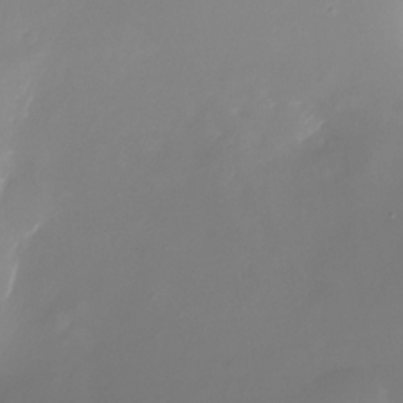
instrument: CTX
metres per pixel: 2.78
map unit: Nhu
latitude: -25.5399
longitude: -72.6491
